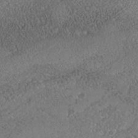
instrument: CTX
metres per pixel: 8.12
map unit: Nhe
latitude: -39.8423
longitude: -117.8583
